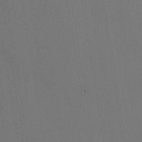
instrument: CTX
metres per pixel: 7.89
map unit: HNhu
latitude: -1.1620
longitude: -1.3103
